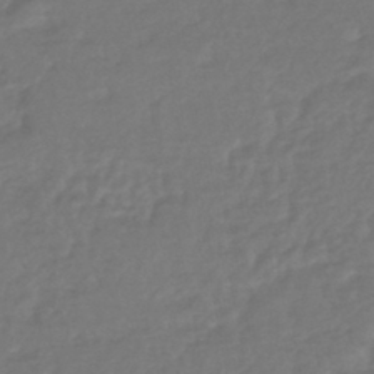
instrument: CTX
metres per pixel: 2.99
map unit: HNhu
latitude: -46.8975
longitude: 96.3873
